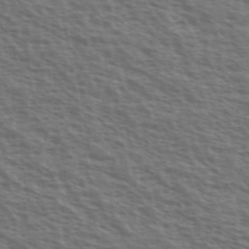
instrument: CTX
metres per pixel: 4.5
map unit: Ave
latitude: 38.6112
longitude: -111.3860
